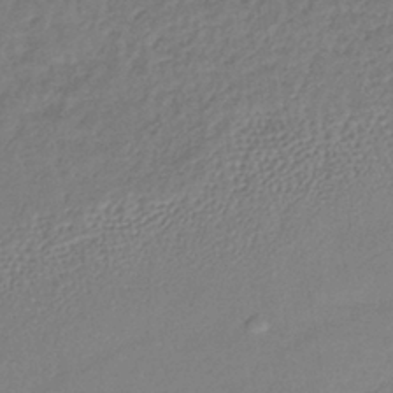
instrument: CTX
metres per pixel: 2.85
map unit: lHb
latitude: -39.5021
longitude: 71.2376
